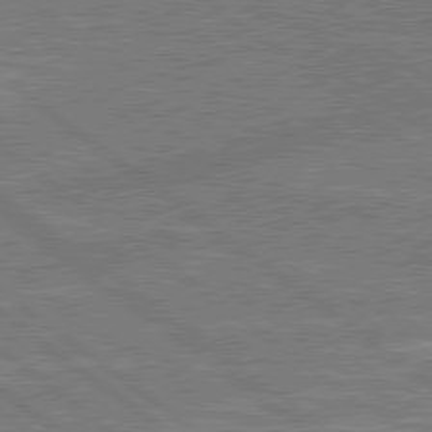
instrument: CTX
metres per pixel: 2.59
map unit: lApd
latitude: 79.2726
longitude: 174.1983
